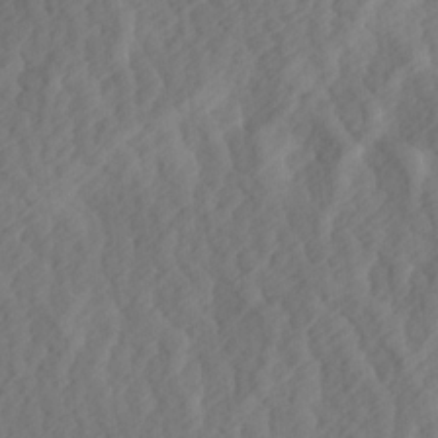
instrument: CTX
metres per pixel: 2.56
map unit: Hve
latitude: 13.8583
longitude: -91.7072
